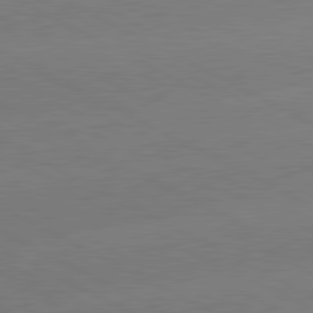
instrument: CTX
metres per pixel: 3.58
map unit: lApd
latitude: 81.0647
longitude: -150.3656
